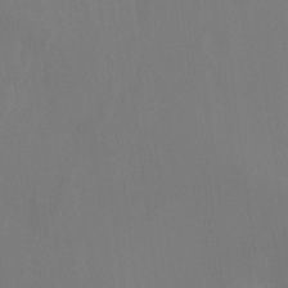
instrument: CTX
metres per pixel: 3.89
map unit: Nhu
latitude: -15.5399
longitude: -57.1025
